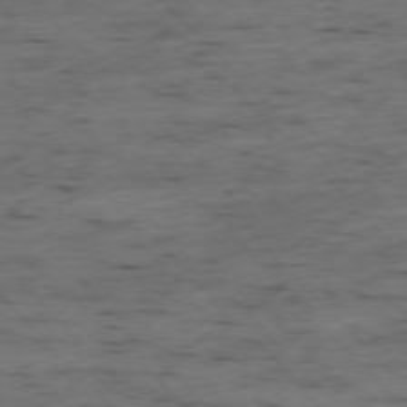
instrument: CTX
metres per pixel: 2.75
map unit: Ap
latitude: -76.7274
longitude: -91.4237
